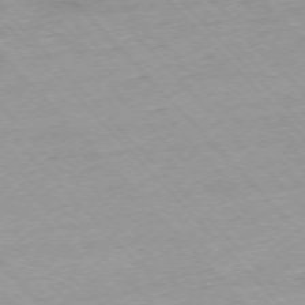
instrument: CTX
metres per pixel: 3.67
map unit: Ap
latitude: -76.1795
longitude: -89.3293
